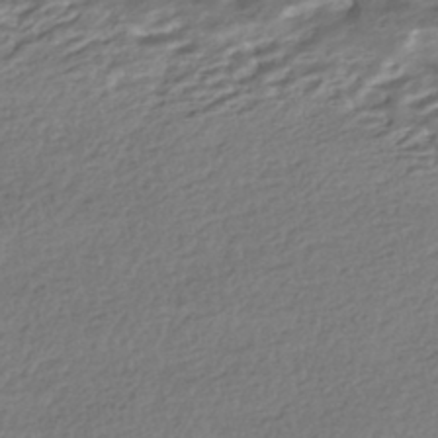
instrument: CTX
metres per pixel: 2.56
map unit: HNhu
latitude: -43.5210
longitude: 97.5399
